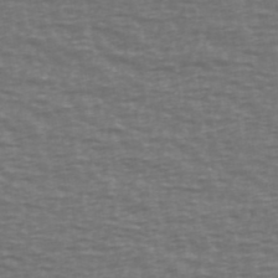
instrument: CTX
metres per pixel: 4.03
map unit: Ave
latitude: 39.1025
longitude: -113.2537
